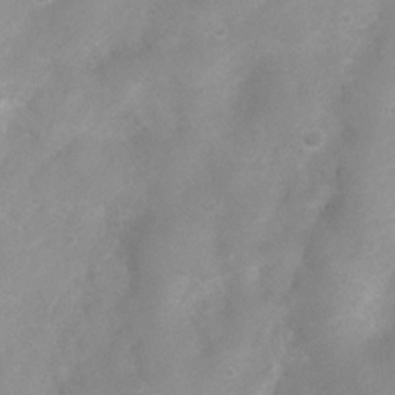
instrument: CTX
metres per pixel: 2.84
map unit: Nhu
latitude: 3.9717
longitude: -25.0647
